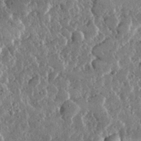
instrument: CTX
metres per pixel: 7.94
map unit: lHvf
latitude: 31.7639
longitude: -90.3467
